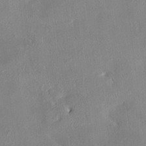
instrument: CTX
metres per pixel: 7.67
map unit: HNhu
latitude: 4.4223
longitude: -5.9906
